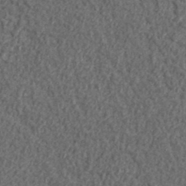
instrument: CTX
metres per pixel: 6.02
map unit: lHvf
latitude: 38.2145
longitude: -90.8758
